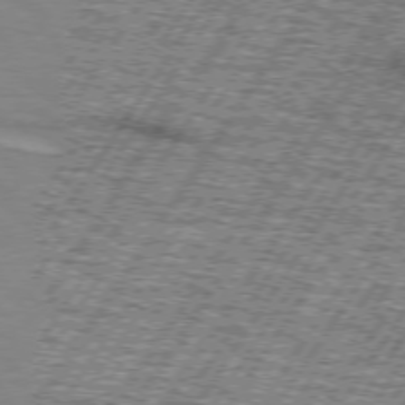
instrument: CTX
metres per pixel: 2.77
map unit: lApd
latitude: 73.3293
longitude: -70.9136
